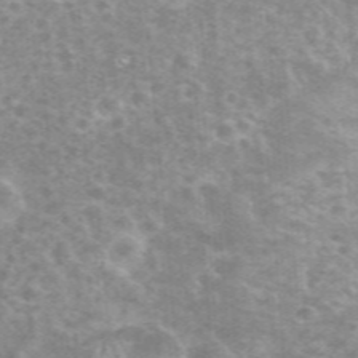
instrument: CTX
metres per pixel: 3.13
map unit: eHh
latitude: 35.6694
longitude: -59.9717
